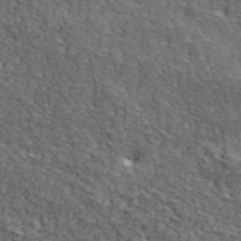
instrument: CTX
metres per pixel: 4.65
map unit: lHvf
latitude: 39.7638
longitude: -86.5923
